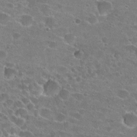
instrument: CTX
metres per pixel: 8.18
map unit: Hto
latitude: 22.3467
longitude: -43.1592
